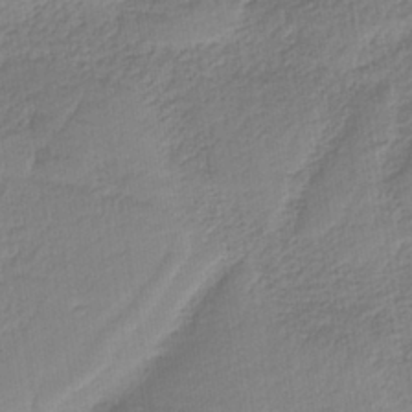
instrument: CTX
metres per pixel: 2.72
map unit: HNb
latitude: -36.5195
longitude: 57.7288
